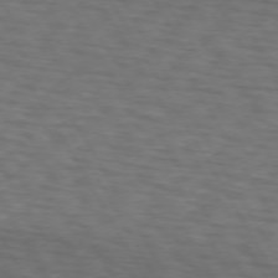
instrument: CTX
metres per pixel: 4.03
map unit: lApd
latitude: 73.0459
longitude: -73.6694
